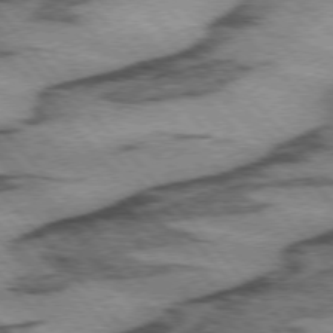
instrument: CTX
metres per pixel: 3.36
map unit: lApd
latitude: 74.9136
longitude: -78.1389
